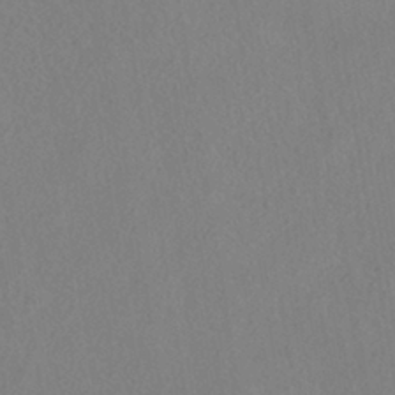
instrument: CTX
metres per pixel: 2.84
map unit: HNhu
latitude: -39.9367
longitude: 101.1053
